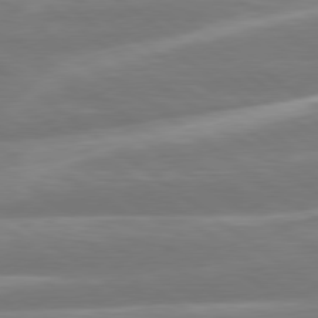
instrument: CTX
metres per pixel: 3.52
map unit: Hpe
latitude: 79.2348
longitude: -126.5735
